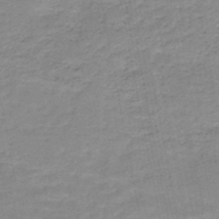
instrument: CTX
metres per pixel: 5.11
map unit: HNb
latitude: -48.1228
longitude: -38.4223
